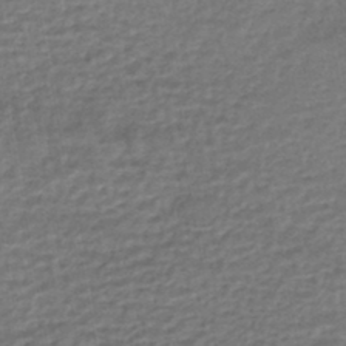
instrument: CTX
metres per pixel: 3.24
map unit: HNhu
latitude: -45.4832
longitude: 102.2173
